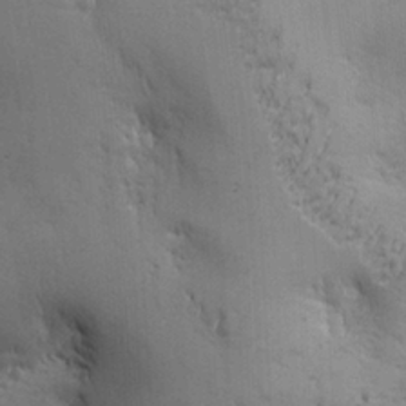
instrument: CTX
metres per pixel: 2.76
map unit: Ave
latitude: -6.8597
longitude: -120.5924
